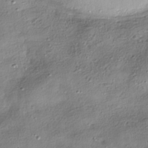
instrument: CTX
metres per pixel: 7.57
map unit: HNhu
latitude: -40.4629
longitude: 107.4833
